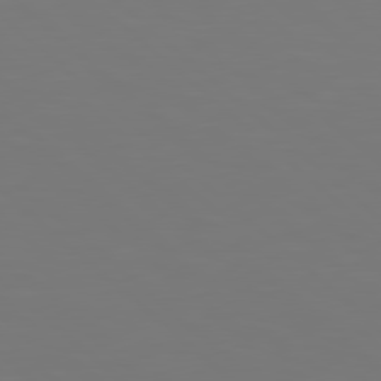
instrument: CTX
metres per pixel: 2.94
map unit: Hpe
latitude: 78.3845
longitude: -171.8394
